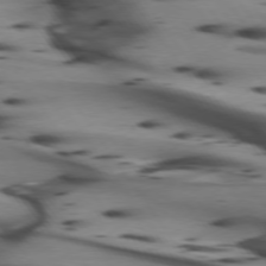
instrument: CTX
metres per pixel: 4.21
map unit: lApd
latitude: 74.6868
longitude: -64.4790
